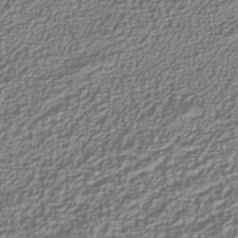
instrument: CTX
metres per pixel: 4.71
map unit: Nhu
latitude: -39.4644
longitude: -84.8002
